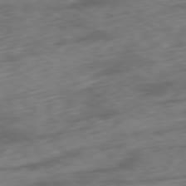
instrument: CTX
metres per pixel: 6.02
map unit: Ap
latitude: -79.5966
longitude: -72.7625
